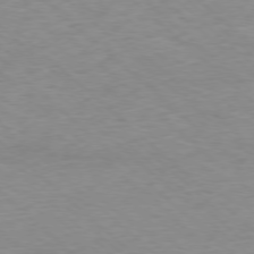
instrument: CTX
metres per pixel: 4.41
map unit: Ap
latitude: -77.7478
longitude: -93.5938
